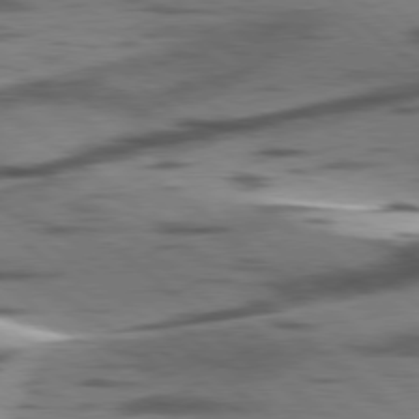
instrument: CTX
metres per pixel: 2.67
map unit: lApd
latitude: 78.3656
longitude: -50.2144
